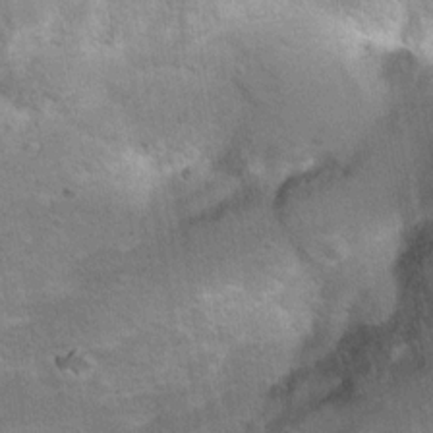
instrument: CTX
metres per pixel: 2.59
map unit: Hto
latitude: 7.2159
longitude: -30.5546
